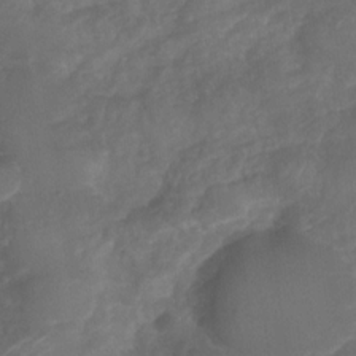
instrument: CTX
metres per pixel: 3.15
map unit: Nhu
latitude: -29.8800
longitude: -63.3293
